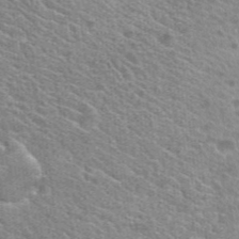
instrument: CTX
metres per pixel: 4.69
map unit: Hto
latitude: 25.5749
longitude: -36.5924
